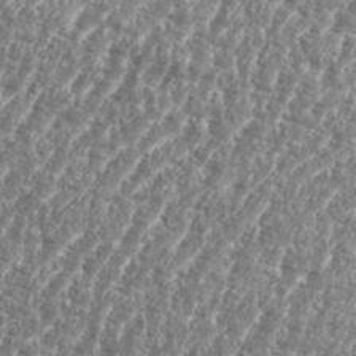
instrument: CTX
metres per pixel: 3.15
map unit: eHh
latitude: 35.4048
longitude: -135.0647
